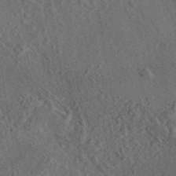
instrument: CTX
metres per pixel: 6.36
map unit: eAb
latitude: 43.6694
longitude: 114.9164
